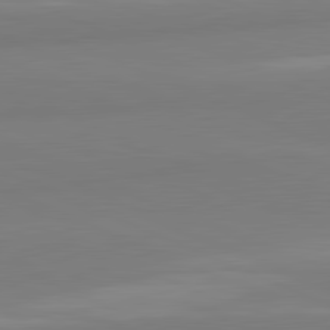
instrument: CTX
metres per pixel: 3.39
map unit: lApd
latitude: 81.9528
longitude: 178.0661
